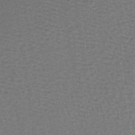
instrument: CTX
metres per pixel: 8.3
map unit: lHb
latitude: -38.5196
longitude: 59.9367
